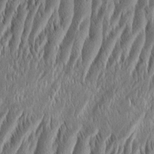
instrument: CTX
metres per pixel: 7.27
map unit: Aa
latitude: 8.5168
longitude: -130.8758
